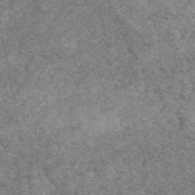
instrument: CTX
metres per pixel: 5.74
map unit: eAb
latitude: 48.2334
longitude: 116.2550
